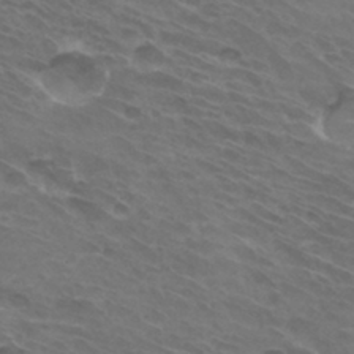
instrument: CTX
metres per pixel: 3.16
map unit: Hto
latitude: 32.2334
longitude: -43.7828
